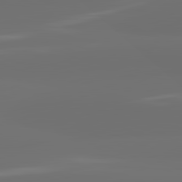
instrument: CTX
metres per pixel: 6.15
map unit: lApd
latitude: 82.1955
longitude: -166.7813
